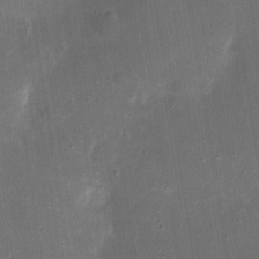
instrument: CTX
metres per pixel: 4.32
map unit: eHh
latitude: 4.3278
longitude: -69.7072
